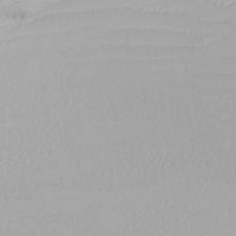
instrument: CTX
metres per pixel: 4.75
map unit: Nhu
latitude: -4.9730
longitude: -90.7813
